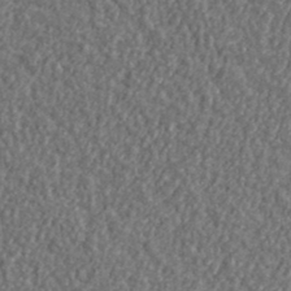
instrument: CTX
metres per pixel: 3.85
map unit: lHvf
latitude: 38.0444
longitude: -89.6505
